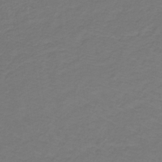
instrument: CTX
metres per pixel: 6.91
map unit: lHb
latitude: -31.0486
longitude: 65.2565
